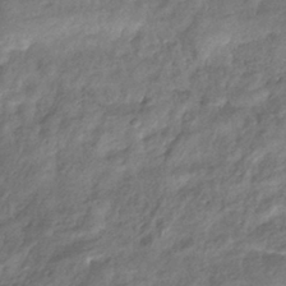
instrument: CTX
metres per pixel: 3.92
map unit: eHb
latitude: -38.8219
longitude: 80.8408
